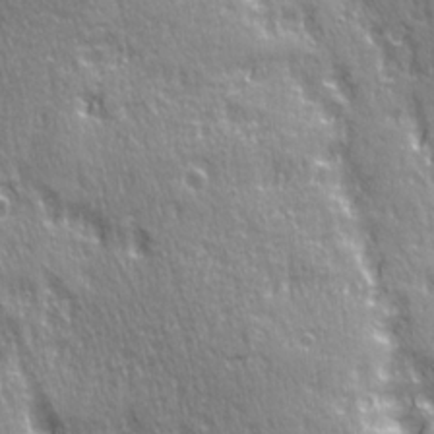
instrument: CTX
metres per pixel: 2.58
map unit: Ave
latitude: 21.5938
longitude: -135.5182
